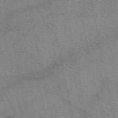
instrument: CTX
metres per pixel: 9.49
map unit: eAb
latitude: 50.4034
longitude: 114.2739
